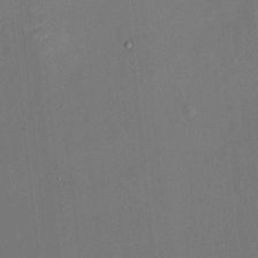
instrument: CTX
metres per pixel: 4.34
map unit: HNhu
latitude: 0.3467
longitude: -5.5371
